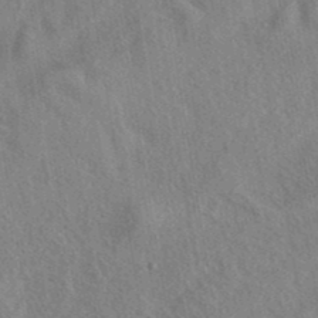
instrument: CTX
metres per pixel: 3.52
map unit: eAb
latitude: 38.8191
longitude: 112.6141
